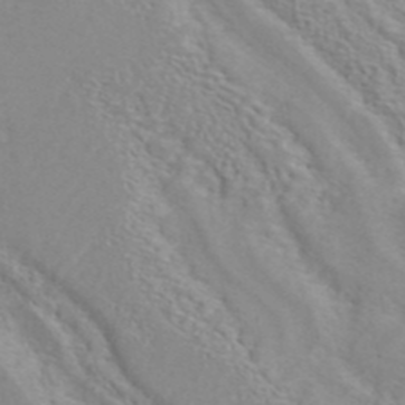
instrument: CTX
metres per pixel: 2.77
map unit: ANa
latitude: 41.0080
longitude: 28.6141
